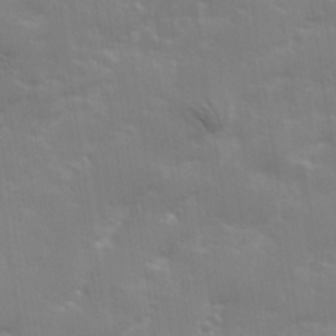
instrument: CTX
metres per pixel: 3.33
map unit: Hve
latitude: 31.3293
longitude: 149.6533
